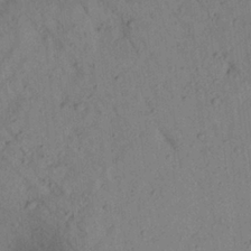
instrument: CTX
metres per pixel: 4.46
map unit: Aa
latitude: 23.1025
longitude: -147.9339
